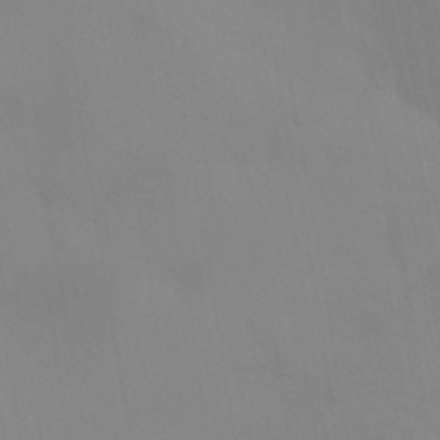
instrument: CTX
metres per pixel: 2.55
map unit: Aa
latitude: 32.4034
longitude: -145.8205
